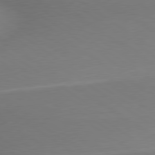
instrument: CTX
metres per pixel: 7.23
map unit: lApd
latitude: 79.4616
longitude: 178.2172
